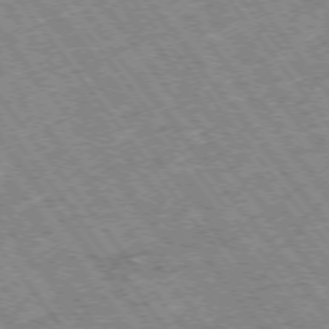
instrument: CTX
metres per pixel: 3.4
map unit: Hpe
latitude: -75.4833
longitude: -20.8002
